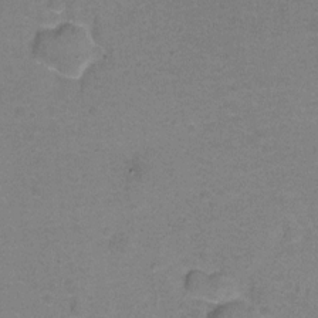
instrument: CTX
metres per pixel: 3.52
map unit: Hto
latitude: -1.0487
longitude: -34.1577
